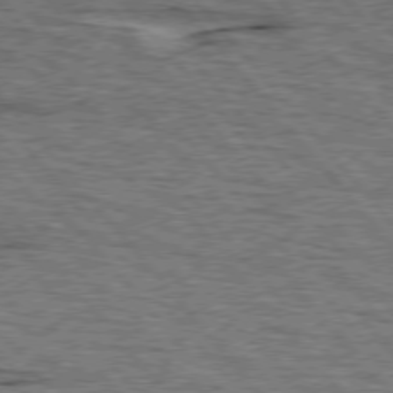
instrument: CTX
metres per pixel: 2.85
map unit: lApd
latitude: 75.7639
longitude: -76.5168
